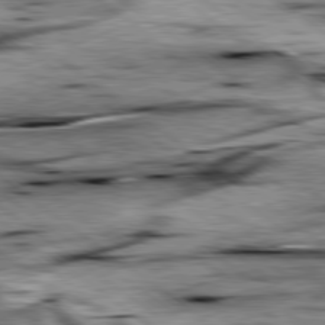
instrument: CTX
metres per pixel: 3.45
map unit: lApd
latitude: 79.3293
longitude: -48.2900
